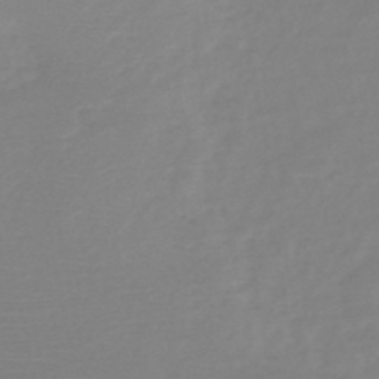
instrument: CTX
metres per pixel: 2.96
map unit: HNb
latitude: -48.8219
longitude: -43.0647
